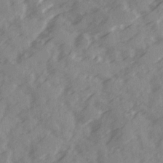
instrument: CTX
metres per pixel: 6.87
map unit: Ave
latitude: 19.3481
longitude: -131.1593
